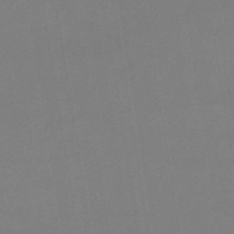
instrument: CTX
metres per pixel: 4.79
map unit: eHb
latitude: -49.8234
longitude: 67.6155
